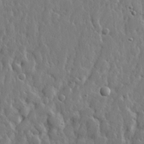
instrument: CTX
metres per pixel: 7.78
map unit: lHvf
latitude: 22.8947
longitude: 144.9353
